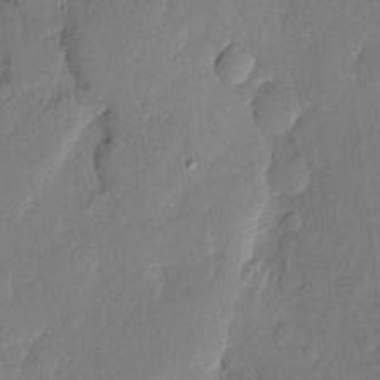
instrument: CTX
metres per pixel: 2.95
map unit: eHh
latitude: 5.1781
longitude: -72.2334
